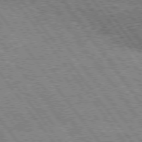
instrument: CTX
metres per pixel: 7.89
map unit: Hpe
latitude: 75.6127
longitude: -149.1970
